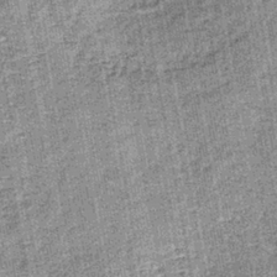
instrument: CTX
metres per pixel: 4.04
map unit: lHb
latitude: -38.3117
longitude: 64.6897
